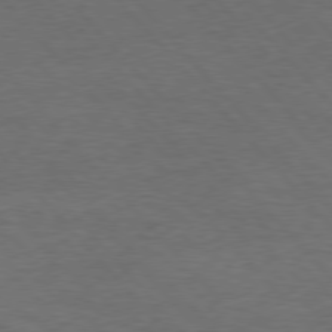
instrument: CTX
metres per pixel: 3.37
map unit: Hpe
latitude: 76.3467
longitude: -157.8016
